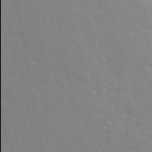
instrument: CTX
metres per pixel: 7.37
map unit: ANa
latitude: 39.8961
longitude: 22.0094
